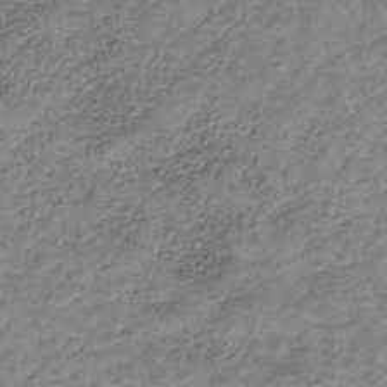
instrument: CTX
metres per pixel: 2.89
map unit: lHb
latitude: -33.5022
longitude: 65.4455
